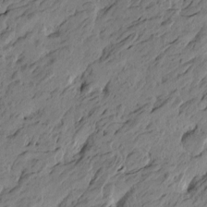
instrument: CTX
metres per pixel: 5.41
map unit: Htu
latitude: -5.7477
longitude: -179.3860
